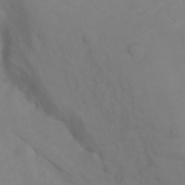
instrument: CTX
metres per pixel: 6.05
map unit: Ht
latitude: -0.4440
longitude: -32.7435
